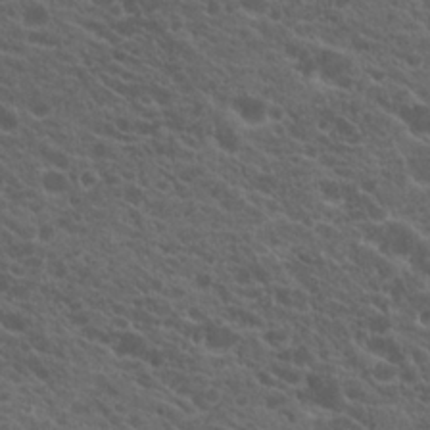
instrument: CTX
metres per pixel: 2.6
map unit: Hto
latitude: 19.8016
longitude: -34.7624
